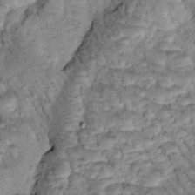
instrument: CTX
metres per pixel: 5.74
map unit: Htu
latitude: -0.5952
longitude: 173.2187
